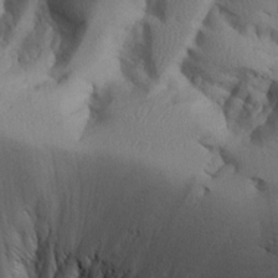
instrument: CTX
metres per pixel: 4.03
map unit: Aa
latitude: 24.9891
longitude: -128.8947
